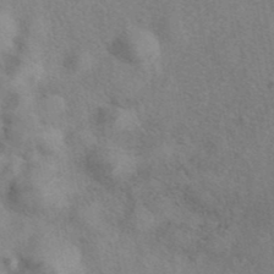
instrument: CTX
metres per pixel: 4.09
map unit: eAb
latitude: 40.8757
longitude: 108.3495
